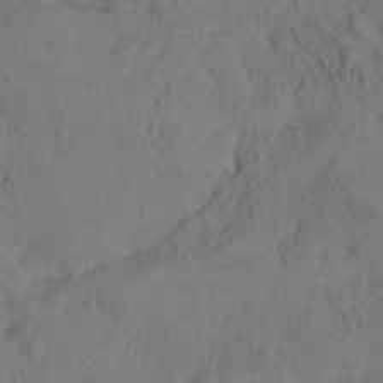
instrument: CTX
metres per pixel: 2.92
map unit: eHh
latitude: -1.5588
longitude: 16.5763
